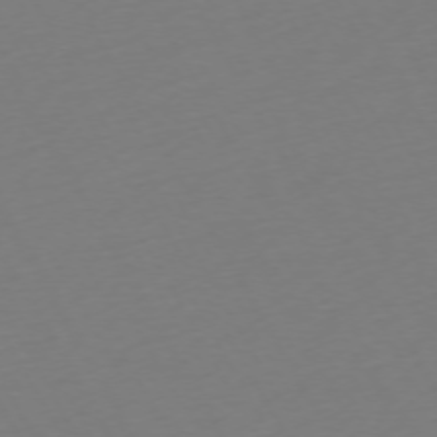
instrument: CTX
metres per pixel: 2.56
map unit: Ap
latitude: -74.1984
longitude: -69.1403
